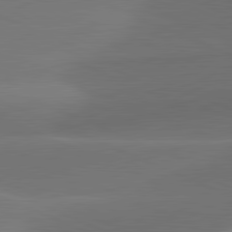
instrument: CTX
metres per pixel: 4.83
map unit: lApd
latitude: 81.5749
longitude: 132.7652
